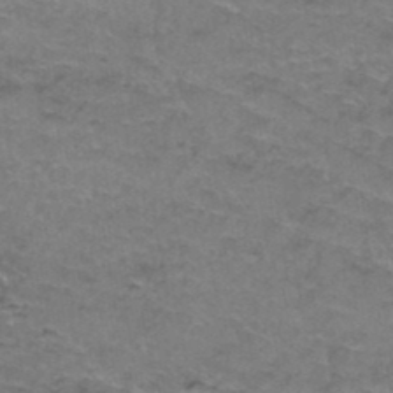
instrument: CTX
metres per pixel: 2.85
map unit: Hto
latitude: 37.4427
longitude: -42.6113
